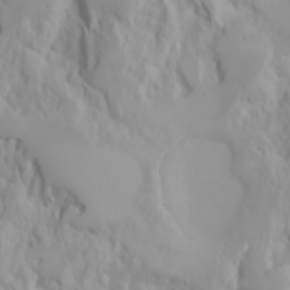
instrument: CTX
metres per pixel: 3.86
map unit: Nhu
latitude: -4.5951
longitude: -85.5560
